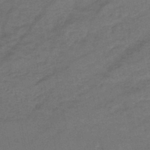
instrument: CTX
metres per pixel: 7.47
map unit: eHb
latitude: -45.9367
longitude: 80.9731
